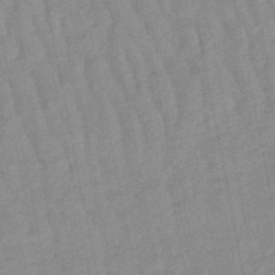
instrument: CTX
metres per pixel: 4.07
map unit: lHb
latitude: -48.0283
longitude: 78.1605
